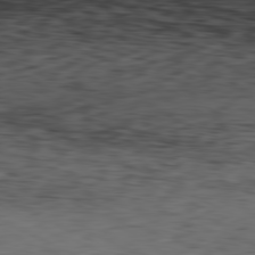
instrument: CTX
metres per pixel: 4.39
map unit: Hpe
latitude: -81.3699
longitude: 16.9164
